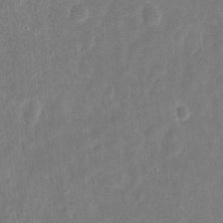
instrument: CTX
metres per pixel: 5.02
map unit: eHh
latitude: 9.8206
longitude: -72.5357
